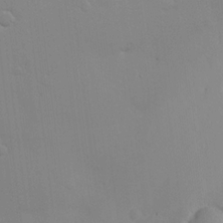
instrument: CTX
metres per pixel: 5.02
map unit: lHvf
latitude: 13.7450
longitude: 179.2376
